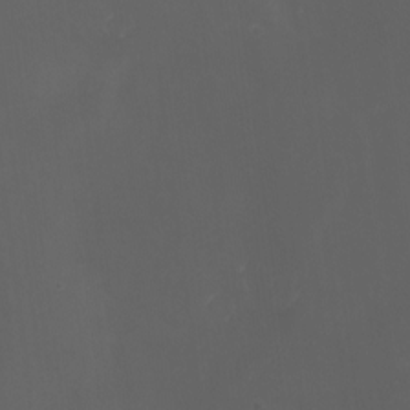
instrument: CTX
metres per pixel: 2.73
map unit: Htu
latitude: -6.5007
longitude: -68.1577
